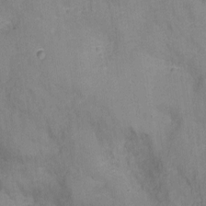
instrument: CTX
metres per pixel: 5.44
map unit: Nhu
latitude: -10.7463
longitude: -36.4034
